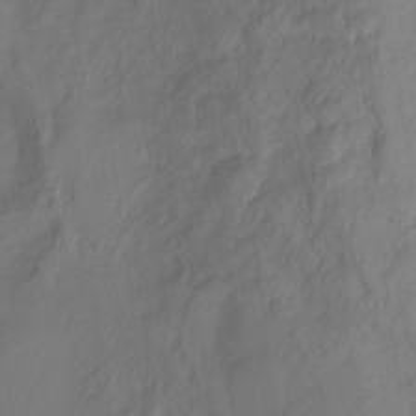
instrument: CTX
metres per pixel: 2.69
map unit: Ht
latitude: -0.0094
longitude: -38.5546
